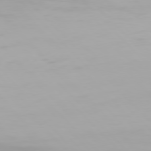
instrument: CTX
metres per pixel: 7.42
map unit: Hpe
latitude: 76.4601
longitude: -133.9528
